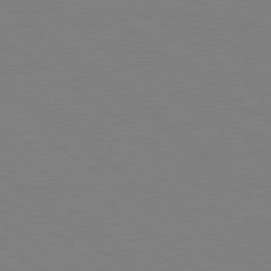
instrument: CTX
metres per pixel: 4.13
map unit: Hpe
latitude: 78.7624
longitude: -148.9703
